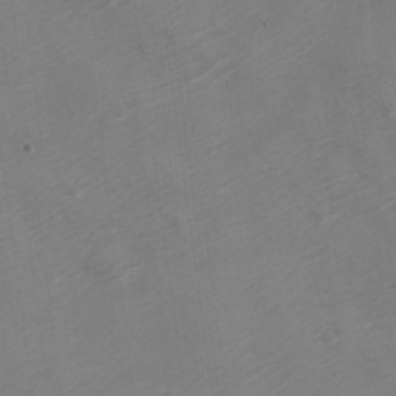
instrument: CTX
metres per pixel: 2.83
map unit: Nve
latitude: -20.8974
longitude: 106.3118
